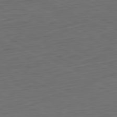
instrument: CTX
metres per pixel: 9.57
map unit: Ap
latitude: -82.0472
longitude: -77.3103
